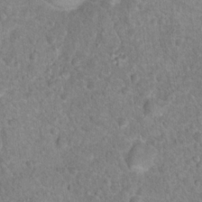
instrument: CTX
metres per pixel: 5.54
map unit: Hto
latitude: 16.9325
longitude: -41.7260
